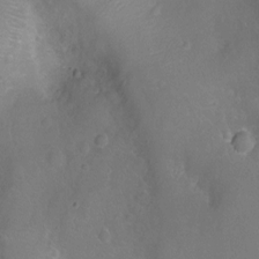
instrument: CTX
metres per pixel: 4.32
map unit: Ht
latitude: -6.3117
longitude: -19.6127
